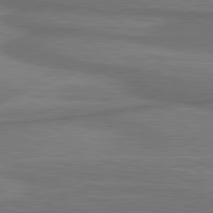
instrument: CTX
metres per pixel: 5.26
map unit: lApd
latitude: 81.3293
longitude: 172.2739
